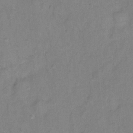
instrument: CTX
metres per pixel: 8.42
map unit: Hto
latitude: 7.5182
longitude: -37.8772
